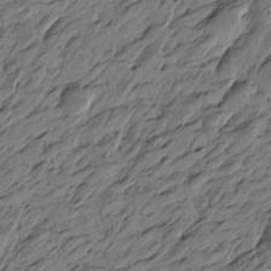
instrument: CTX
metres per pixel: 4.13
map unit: Htu
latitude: -6.0661
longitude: -179.1403
